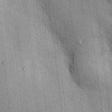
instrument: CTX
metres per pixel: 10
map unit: Ht
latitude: -3.5399
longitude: -13.2915
